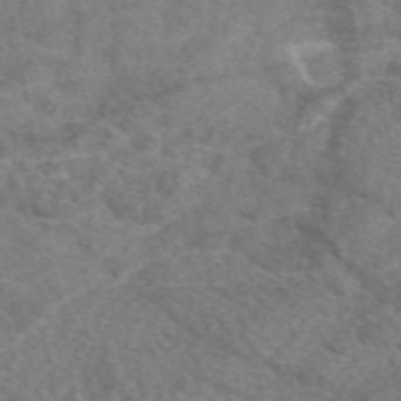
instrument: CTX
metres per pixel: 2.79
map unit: eAb
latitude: 49.1592
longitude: 110.8785
